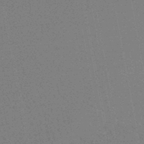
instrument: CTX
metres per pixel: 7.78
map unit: HNhu
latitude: -47.3131
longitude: 99.8611
